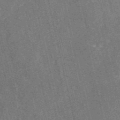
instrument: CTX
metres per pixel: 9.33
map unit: eAb
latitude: 46.8002
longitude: 118.9920
